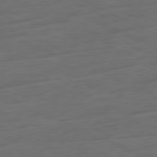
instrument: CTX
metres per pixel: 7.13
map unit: Ap
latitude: -81.5966
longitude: -75.7261
